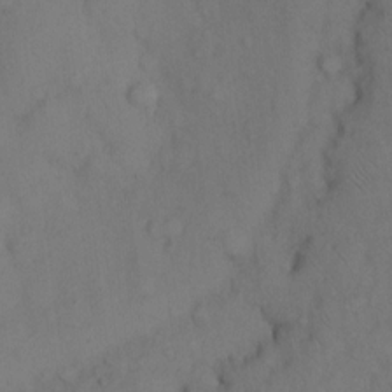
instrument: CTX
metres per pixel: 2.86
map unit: Hto
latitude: 11.3293
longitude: -61.2348
